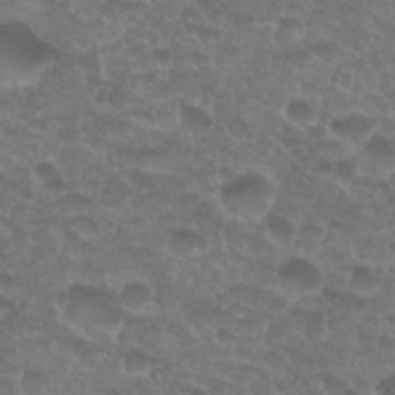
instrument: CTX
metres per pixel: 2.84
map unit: Nhu
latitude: 27.3104
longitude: -52.3090
